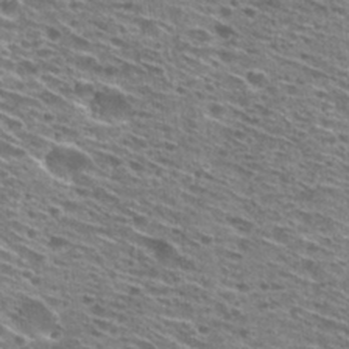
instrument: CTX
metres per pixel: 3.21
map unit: Hto
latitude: 28.6490
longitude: -45.9339
